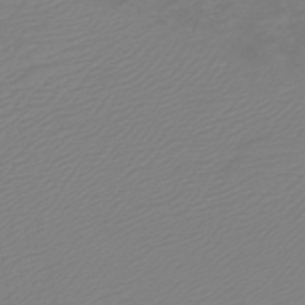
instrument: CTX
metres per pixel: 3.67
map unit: HNb
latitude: -48.6708
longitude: 59.5210
